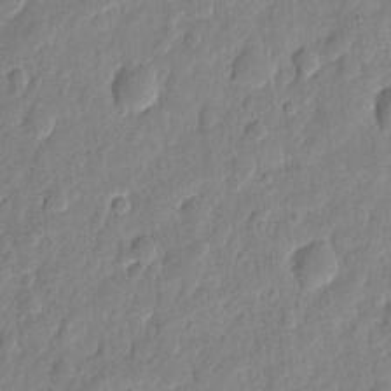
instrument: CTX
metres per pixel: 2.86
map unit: eHh
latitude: 7.4426
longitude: -73.6694
